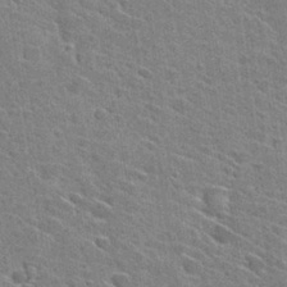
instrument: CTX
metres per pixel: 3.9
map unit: Hto
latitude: 28.0255
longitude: -45.5749
